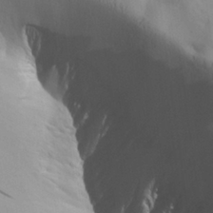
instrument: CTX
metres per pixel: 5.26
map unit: Aa
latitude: 25.8394
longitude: -144.0822
